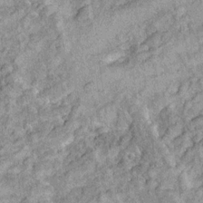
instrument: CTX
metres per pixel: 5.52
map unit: Ht
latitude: 10.1011
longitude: -38.6679
